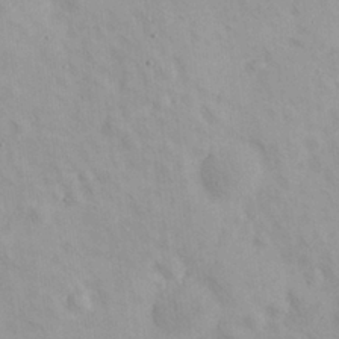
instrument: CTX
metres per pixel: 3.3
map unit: eHh
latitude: 26.3089
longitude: -65.7072
